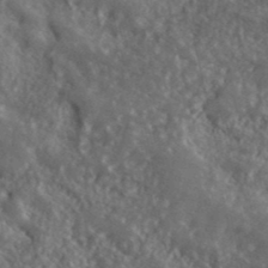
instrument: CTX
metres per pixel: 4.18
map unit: ANa
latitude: 39.9717
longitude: -89.6127
